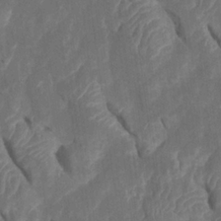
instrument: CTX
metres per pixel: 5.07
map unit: Htu
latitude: 0.7057
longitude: 147.4265
